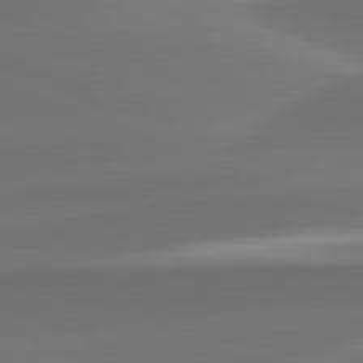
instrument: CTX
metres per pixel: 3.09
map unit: lApd
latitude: 82.0822
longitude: -161.9528
